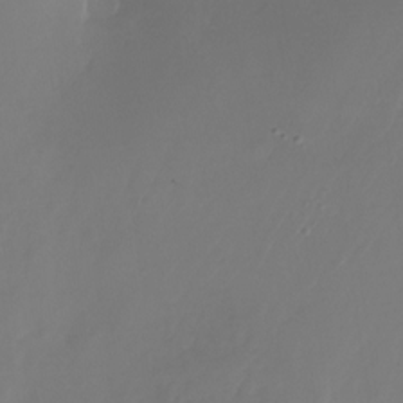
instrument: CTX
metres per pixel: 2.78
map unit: Nhu
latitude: -28.2551
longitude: -71.8772
